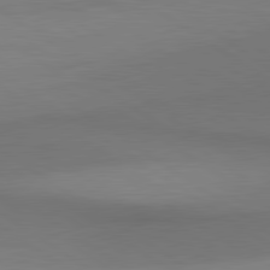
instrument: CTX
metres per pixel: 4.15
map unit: lApd
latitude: 80.7057
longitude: 161.3510
